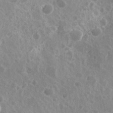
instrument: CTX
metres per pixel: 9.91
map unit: Hve
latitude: 24.5167
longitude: 146.2739
